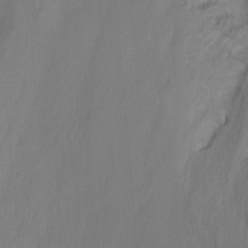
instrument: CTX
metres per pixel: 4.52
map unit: Ht
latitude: -7.0108
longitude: -26.8191
